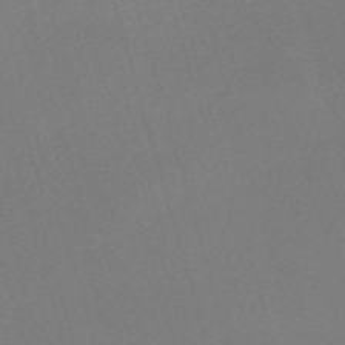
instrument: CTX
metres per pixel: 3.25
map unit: eHh
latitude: -61.6911
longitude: 50.0283
